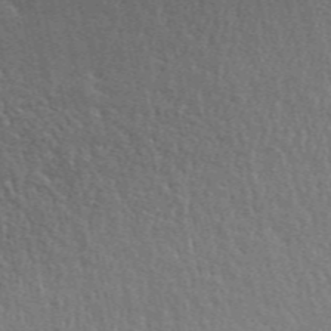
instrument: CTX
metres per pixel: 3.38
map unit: ANa
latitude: 49.4237
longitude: -73.8584
